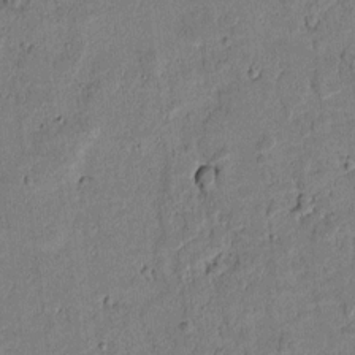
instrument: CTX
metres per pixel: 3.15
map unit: lAvf
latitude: 5.9528
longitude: 168.8219
